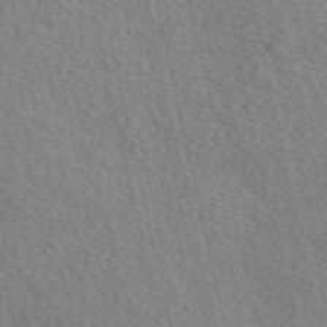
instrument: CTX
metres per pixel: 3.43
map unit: eAb
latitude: 50.2333
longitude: 113.8045
